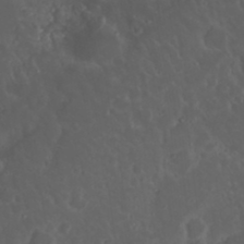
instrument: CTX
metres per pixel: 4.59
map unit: Nhu
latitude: 23.2915
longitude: -62.4601
